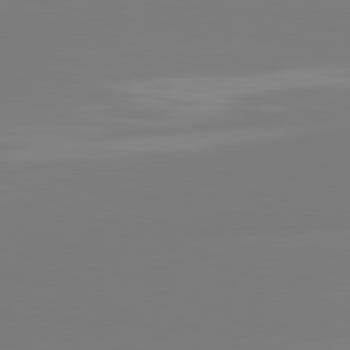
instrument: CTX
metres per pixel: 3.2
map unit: lApd
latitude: 81.4237
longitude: -159.1592
